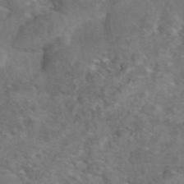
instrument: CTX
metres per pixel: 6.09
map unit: eAb
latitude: 43.5749
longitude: 110.8219
